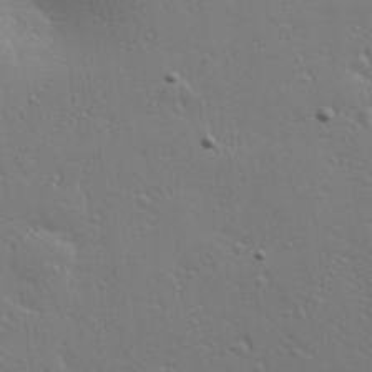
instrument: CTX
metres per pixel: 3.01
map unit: Hve
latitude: 24.8380
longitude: -97.2159
